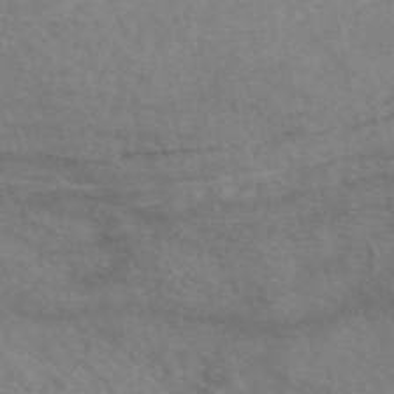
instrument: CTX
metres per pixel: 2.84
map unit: eAb
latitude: 50.0633
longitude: 117.6154
